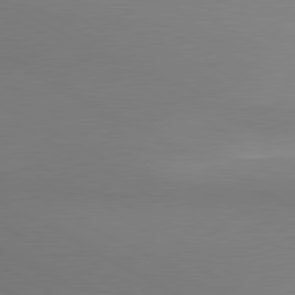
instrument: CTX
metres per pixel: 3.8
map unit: lApd
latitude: 80.4223
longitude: 133.1998
